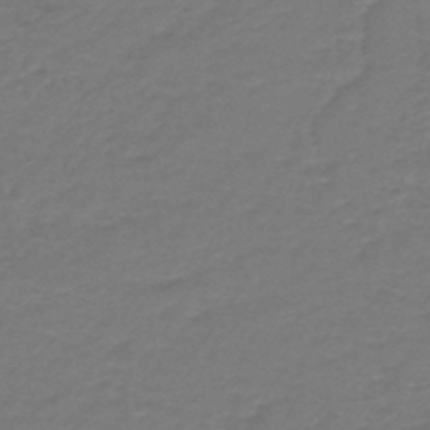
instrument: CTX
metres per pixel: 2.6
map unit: HNb
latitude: -47.5210
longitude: 53.6155
